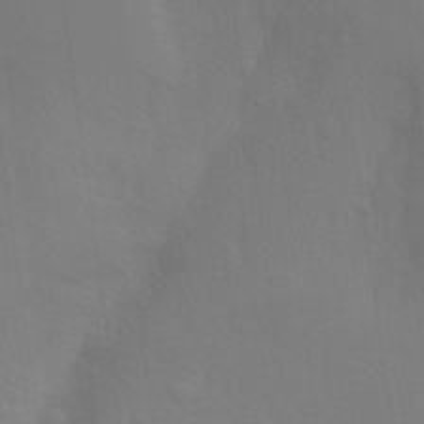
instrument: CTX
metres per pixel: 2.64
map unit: Aa
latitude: 26.3656
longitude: -145.7449
